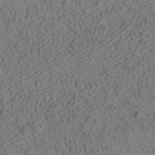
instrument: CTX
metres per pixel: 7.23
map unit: ANa
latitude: 41.2536
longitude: 33.7667
